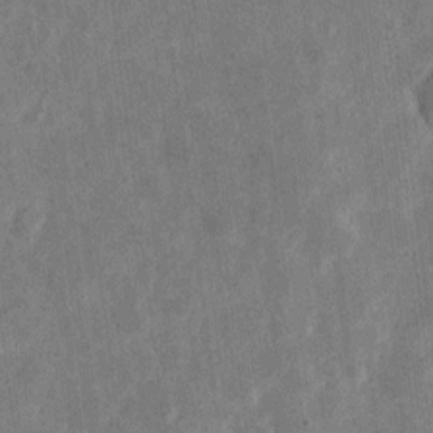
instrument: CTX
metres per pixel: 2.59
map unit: eHh
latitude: 5.1025
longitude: -71.8961
